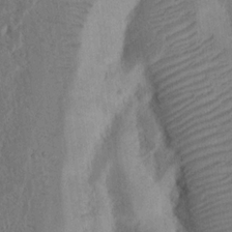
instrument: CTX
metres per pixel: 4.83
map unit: Nhu
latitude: 16.5924
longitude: -74.6302
